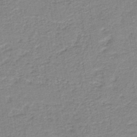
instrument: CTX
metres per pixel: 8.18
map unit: HNb
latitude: -40.2361
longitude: 50.7274
